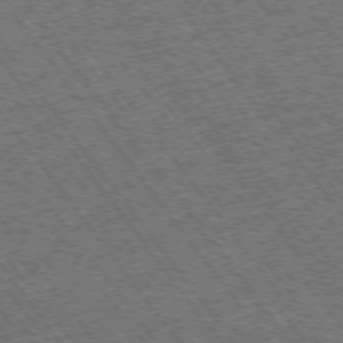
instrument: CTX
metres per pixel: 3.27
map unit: Ap
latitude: -75.3888
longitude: -87.9717
